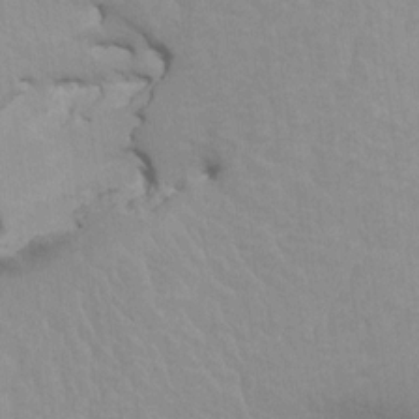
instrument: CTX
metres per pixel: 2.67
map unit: HNhu
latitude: 6.7057
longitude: -1.4804
